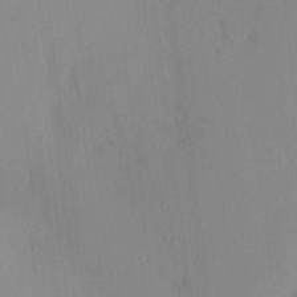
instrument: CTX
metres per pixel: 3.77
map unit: HNhu
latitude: 6.7057
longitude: 7.1620
